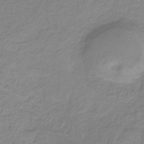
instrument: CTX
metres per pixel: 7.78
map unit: HNb
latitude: -34.1606
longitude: 53.3887
